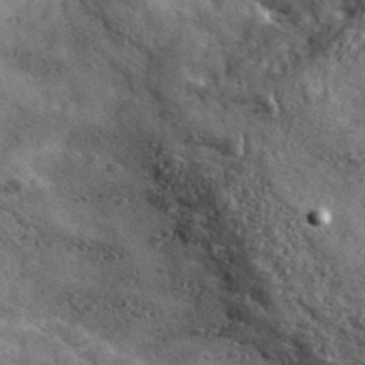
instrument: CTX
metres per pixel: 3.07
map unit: lHvf
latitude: 41.1592
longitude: -90.3467
